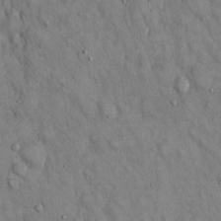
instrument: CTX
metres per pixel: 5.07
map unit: Hto
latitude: 14.5168
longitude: -58.5168
